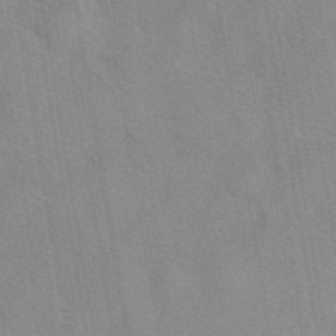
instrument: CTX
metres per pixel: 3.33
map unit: eAb
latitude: 42.4601
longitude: 107.1998
